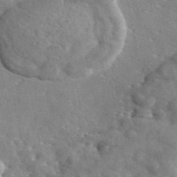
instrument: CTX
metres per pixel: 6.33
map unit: eAb
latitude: 45.7827
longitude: 111.4265
